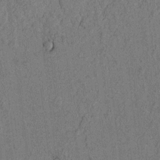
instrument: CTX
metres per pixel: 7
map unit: lAvf
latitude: 4.5168
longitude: 158.1983
